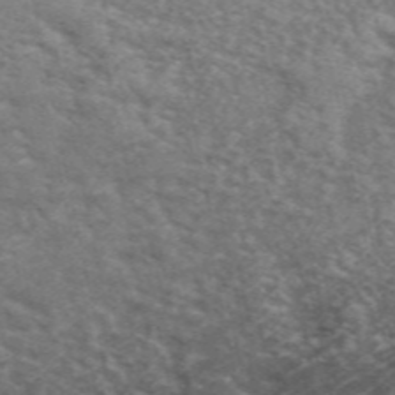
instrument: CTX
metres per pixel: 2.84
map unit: ANa
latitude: 49.3860
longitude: -72.4979
